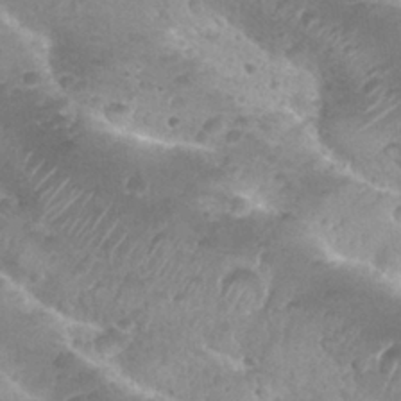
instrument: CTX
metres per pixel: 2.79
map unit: Nhu
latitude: 27.8961
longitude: -55.1403
